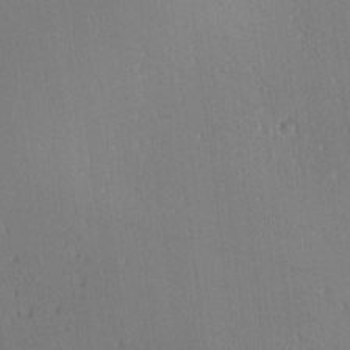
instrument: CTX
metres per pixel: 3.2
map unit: Ave
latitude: 2.3278
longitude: -115.0458
